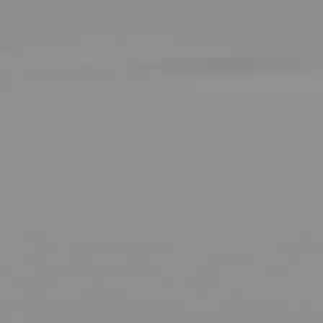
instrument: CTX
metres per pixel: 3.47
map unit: lApd
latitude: 83.1781
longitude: -134.8002
